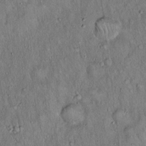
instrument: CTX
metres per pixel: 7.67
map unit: Hto
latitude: 15.8017
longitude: -58.9136
